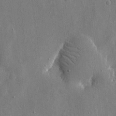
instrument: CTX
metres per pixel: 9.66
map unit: eHh
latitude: 9.9906
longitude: -69.5749
